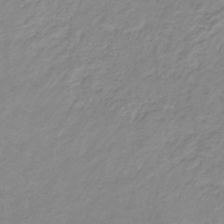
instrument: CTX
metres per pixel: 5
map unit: lHb
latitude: -31.5588
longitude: 65.9178
